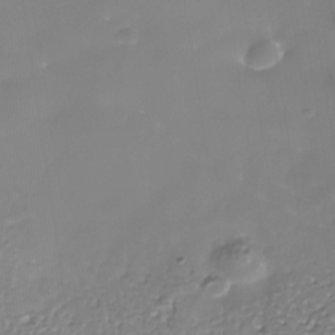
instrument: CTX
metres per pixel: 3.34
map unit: Nhe
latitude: -36.5573
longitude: -90.1956
